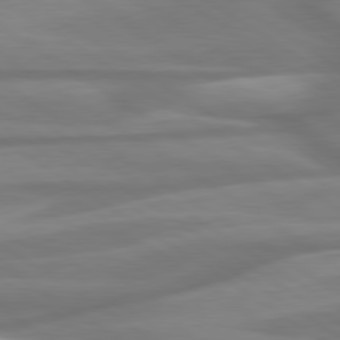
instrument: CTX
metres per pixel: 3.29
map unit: lApd
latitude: 79.7261
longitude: -127.5938
